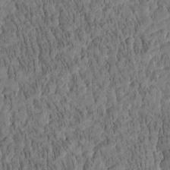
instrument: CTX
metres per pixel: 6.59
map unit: Htu
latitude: -4.1039
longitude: 175.4643
